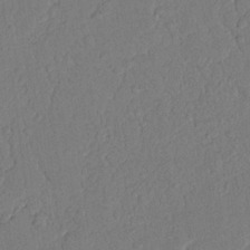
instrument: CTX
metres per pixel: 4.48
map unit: Nhu
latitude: 19.7071
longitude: -76.6490
